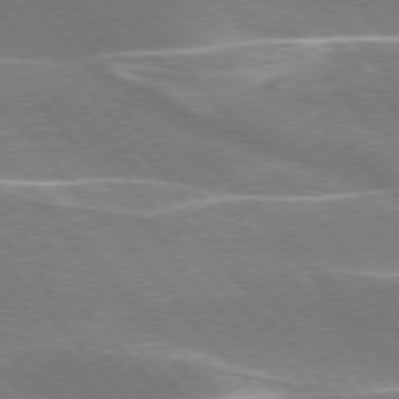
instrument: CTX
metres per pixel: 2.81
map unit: lApd
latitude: 76.1766
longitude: -63.1592
